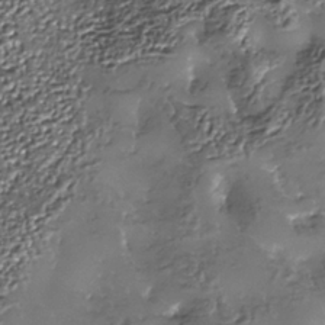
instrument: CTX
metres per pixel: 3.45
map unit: Nhe
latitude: -35.8422
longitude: -92.5168
